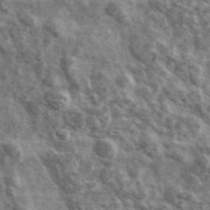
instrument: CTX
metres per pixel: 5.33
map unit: Ave
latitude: 38.7057
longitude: -107.9339
